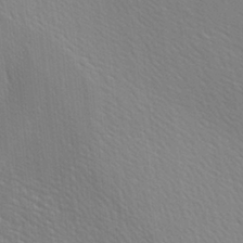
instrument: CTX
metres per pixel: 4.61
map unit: lAa
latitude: -8.1984
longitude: -124.4223
